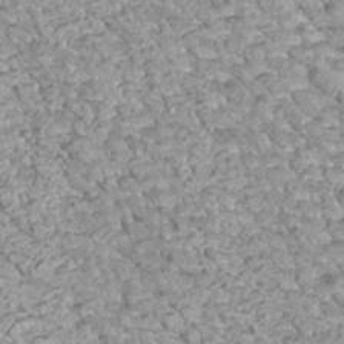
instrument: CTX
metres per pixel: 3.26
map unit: Htu
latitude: 3.3481
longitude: -21.4994
